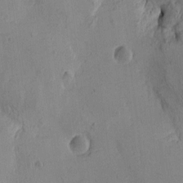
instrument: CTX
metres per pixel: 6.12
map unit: Htu
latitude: -3.4454
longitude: -176.3467
